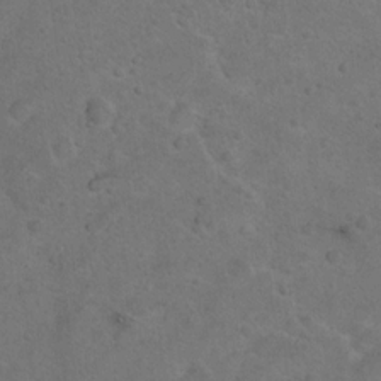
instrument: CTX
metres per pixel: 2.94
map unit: Nhu
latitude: 10.0444
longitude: -23.8961
